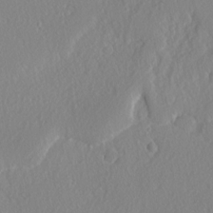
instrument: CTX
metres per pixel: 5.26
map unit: lAvf
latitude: -4.7841
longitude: -108.9891
